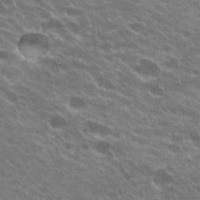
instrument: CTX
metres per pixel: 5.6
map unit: Hto
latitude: 24.2711
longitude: -37.8772
